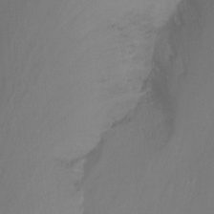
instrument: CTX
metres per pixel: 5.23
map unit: Nhu
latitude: -13.7100
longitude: -60.2522
